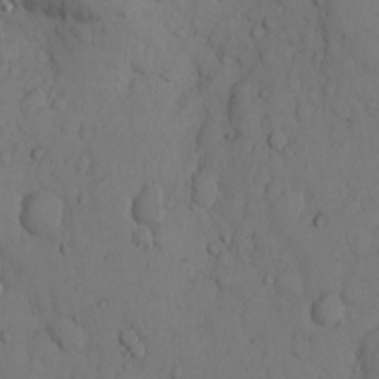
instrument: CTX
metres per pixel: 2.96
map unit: Hto
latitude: 8.7813
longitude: -57.8772
